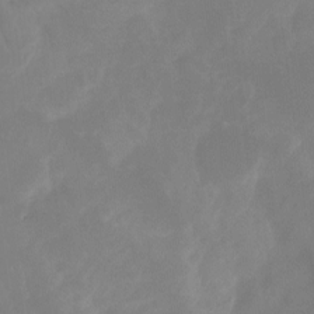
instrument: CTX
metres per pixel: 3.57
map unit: Ht
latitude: -14.7841
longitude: -56.4601
